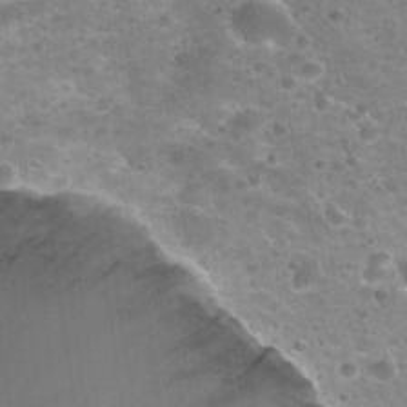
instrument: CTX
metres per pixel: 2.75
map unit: Nhu
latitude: 31.9339
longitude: -53.2915
